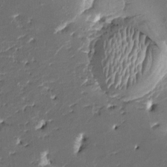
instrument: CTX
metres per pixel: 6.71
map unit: HNhu
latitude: 5.1403
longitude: -5.8016
